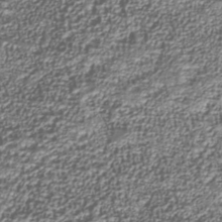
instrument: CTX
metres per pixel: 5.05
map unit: Nhu
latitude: -38.1984
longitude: -82.6112
